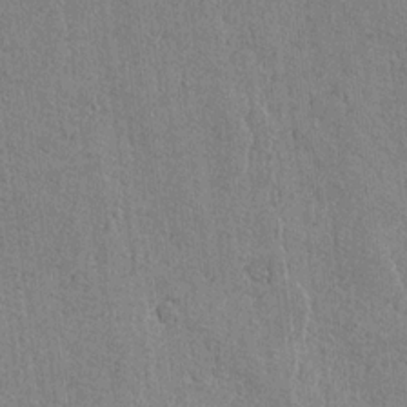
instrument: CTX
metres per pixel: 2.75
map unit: lAvf
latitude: -6.1228
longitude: -114.4978
